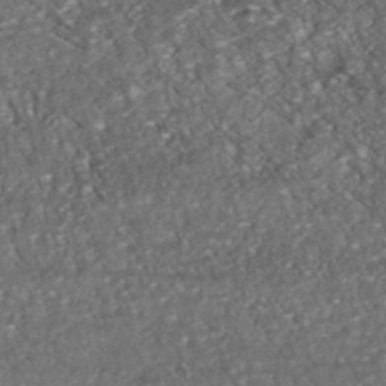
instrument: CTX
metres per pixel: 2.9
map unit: HNhu
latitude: -46.2172
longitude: 104.9730
